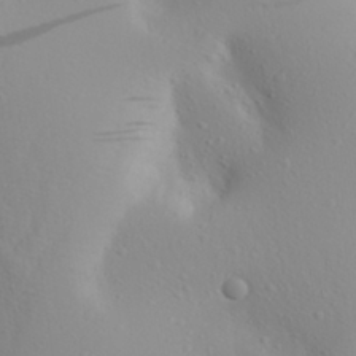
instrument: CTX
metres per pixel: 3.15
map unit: Aa
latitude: 27.7450
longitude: -146.2145
